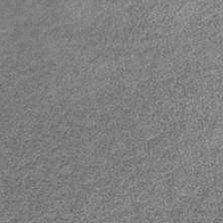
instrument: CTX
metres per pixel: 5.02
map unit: lHb
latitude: -37.7099
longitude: 65.5399
